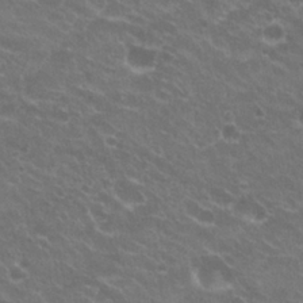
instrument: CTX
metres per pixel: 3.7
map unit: Hto
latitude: 23.2915
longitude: -32.1389
